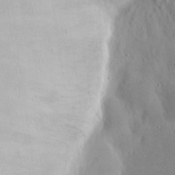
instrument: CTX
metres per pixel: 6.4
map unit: eHh
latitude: 19.8961
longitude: -72.7247
